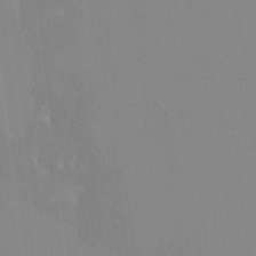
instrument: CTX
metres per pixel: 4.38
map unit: HNhu
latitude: 7.1025
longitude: 2.2550
